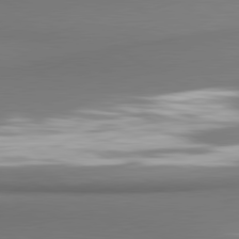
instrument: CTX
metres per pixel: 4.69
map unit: lApd
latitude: 80.9136
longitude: 178.3306
